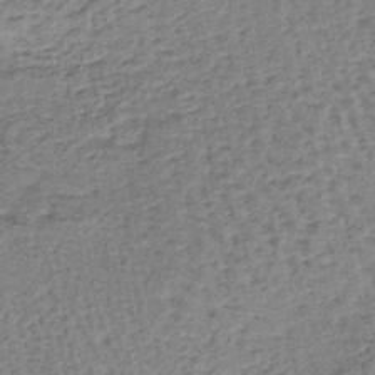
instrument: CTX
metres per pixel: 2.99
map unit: lHb
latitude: -40.0661
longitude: 62.7652
